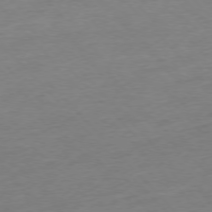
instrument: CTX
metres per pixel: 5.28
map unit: Hpe
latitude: -77.1809
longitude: -14.7247
